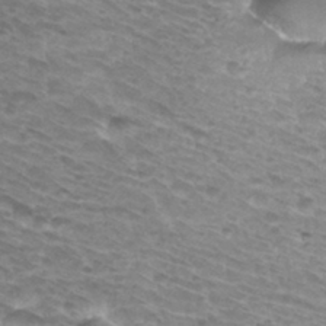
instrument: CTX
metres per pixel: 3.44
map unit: Hto
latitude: 32.5735
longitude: -41.4993
